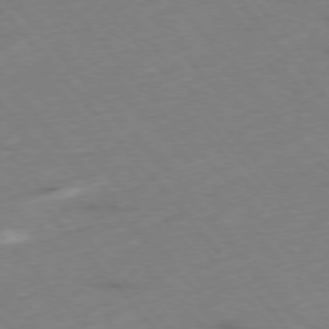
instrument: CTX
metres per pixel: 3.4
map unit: Hpe
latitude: -76.0472
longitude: -17.8772
